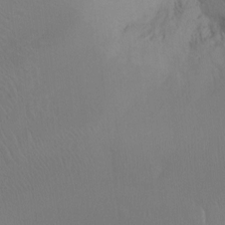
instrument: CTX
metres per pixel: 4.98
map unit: Ht
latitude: -7.8800
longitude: -37.8772
